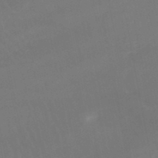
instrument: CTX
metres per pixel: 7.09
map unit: lHb
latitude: -46.1794
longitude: 77.2187
